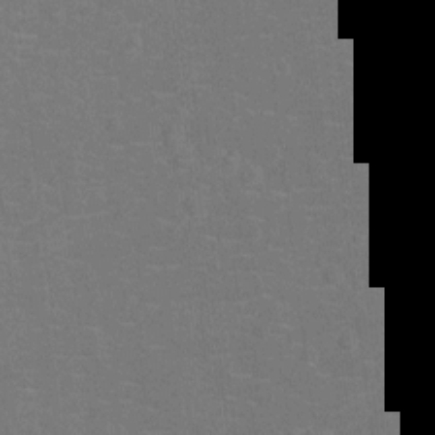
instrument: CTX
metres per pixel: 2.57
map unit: Ht
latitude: -12.1417
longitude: -25.1970
